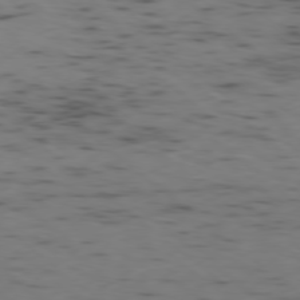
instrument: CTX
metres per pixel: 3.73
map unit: Ap
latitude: -78.4818
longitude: -73.8773
